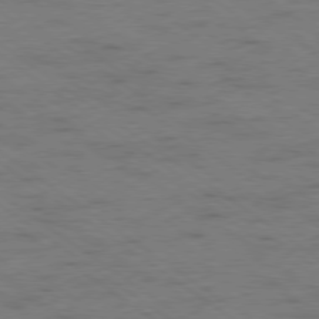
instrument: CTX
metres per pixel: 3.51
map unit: Ap
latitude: -79.3698
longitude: -99.3670
